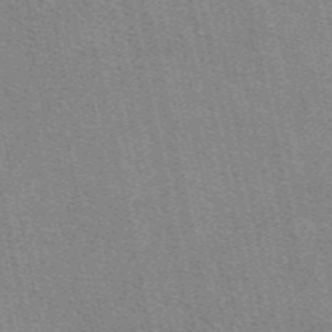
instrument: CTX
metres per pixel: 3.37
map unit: eAb
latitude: 49.1214
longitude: 106.1228
